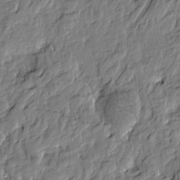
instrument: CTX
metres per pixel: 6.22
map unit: Htu
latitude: -3.0297
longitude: 179.0486
